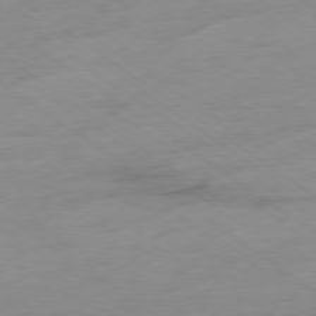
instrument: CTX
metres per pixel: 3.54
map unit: Ap
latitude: -78.3873
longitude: -59.6316
